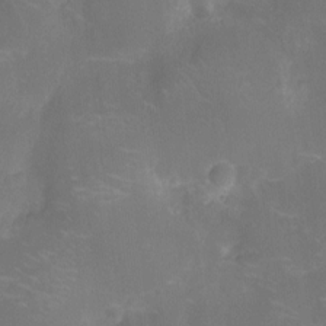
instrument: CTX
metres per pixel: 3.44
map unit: Nhu
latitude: -14.1606
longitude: -24.6301
